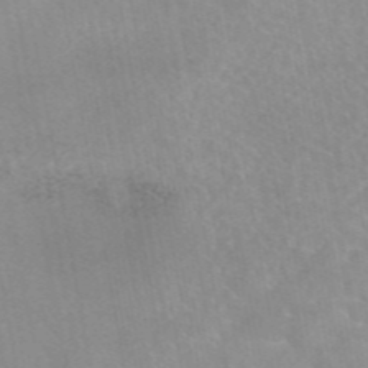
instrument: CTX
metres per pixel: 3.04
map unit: eAb
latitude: 45.4993
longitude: 124.6707
